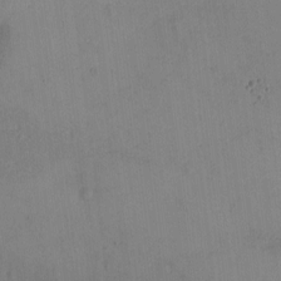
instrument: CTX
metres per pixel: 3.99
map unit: eHh
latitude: -9.3698
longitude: -67.9150
